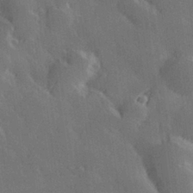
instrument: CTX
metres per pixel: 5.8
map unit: Hve
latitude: 28.1200
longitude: 145.9178
